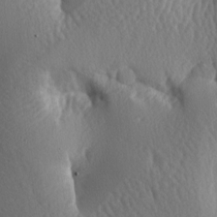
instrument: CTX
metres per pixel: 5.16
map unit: lAa
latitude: -8.1984
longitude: -128.7057
